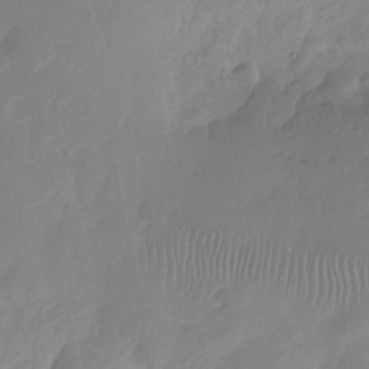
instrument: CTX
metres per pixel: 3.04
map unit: Nhu
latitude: -27.1998
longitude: -61.2726
